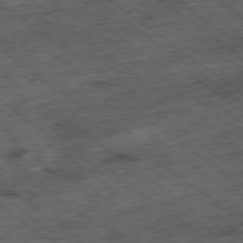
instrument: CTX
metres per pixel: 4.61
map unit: Ap
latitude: -79.1998
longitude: -50.8380
